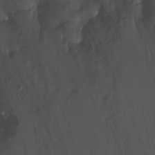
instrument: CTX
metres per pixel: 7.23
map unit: Nhu
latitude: -7.4454
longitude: -45.6883
